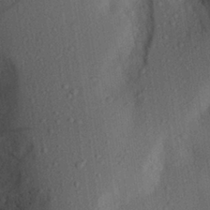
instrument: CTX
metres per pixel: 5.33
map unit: Aa
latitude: 27.9717
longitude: -145.4426
